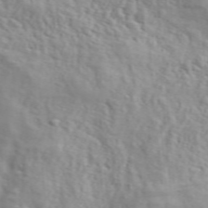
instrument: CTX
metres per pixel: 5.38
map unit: ANa
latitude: 49.1970
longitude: -82.6301
